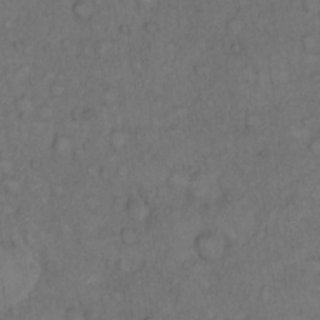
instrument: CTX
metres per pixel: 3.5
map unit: Hto
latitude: 12.1011
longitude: -57.2536
